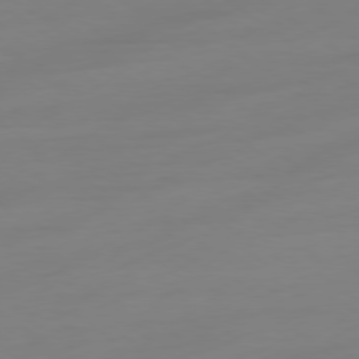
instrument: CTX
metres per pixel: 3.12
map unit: Ap
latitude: -79.2565
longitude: -65.6505
